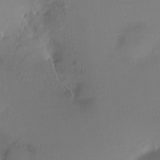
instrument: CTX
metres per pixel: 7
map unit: HNhu
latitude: 5.5182
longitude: 9.1242
